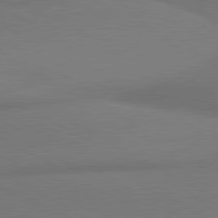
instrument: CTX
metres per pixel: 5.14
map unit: lApd
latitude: 81.2348
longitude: 174.8030
